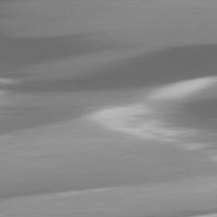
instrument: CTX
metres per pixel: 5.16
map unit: lApd
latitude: 82.2900
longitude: -147.0648
